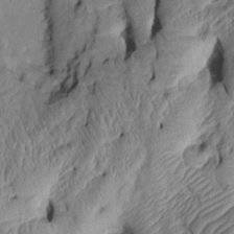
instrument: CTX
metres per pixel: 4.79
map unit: Htu
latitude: 2.7813
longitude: 149.1620
